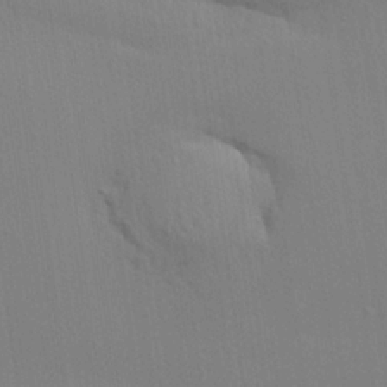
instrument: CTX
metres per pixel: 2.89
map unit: lHvf
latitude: 21.2348
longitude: 142.5006
